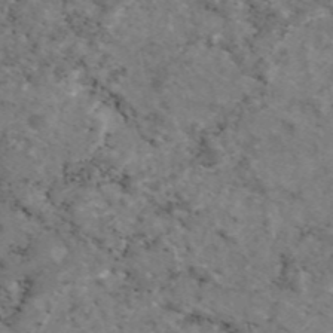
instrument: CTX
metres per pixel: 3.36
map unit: eAb
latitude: 46.1578
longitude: 117.2942
